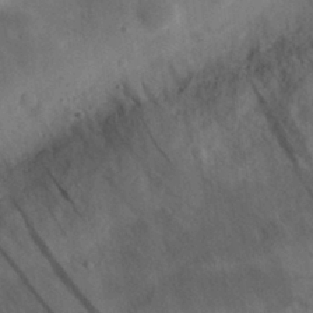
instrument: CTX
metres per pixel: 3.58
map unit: eHh
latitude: 30.2901
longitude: -72.4979
